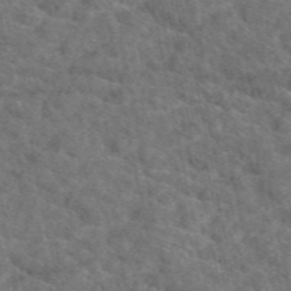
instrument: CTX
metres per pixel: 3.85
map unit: eAb
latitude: 49.4804
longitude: 111.5588
